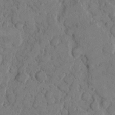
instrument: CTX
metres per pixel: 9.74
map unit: eHh
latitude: 9.5182
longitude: -64.8002
